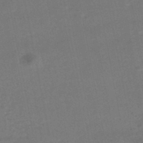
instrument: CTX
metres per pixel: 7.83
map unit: HNhu
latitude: -46.7652
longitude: 98.2172
